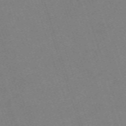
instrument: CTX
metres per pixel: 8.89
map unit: eHh
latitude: -63.3509
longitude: 49.8423
